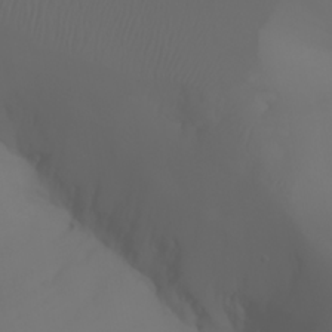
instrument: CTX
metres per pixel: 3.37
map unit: Aa
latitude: -6.9730
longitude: -84.8380
